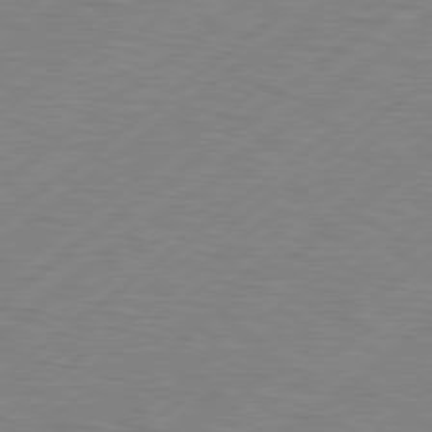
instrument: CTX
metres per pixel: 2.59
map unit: Hpe
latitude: 78.8758
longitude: -120.6491
